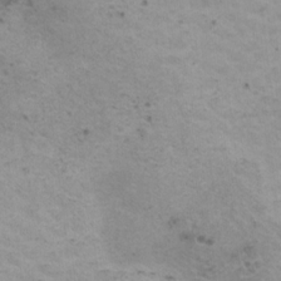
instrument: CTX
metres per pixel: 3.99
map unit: HNhu
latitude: 1.2537
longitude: 2.7463
